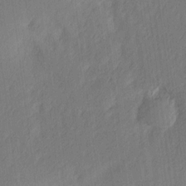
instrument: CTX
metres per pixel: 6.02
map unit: Ave
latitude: 13.9528
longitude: -106.4034
